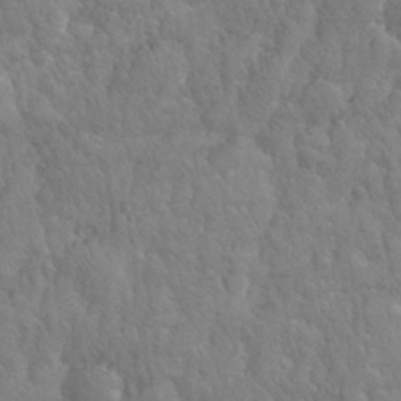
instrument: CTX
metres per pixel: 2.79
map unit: eHh
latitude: 31.5371
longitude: -67.1781
